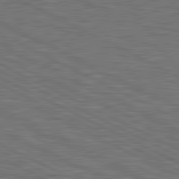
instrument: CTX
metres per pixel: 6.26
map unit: lApd
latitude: 81.2159
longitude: -171.9717
